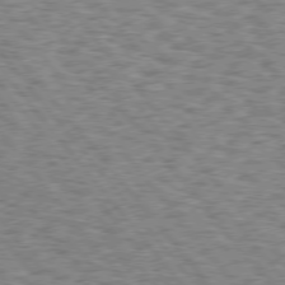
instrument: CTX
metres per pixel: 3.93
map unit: Hpe
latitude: 75.7828
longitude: -134.8191
